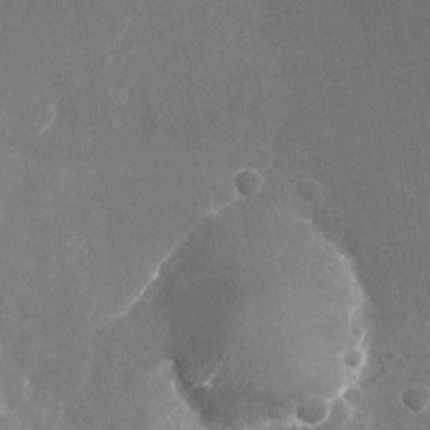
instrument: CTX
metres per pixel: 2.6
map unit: Nhu
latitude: -24.8030
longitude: -71.9339
